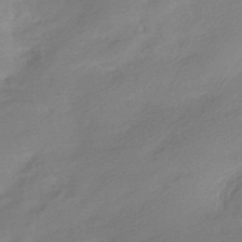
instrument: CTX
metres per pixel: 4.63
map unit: HNhu
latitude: -40.8408
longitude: 94.1227
